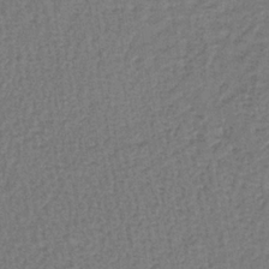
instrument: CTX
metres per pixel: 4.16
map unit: lHb
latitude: -38.2173
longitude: 59.7288
